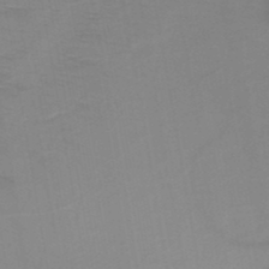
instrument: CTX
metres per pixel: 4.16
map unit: HNb
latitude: -48.9164
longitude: -45.0080
